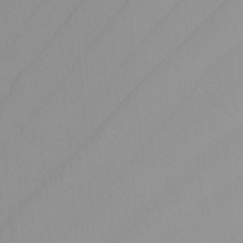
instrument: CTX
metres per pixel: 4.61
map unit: Nhu
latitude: -8.6329
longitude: -95.0270
